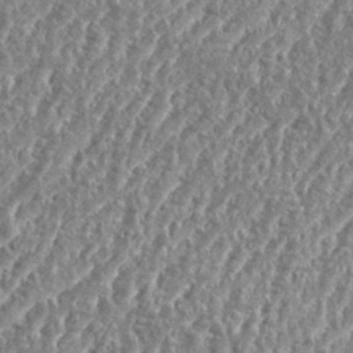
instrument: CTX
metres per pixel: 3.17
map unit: eHh
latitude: 35.1214
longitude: -134.6868
